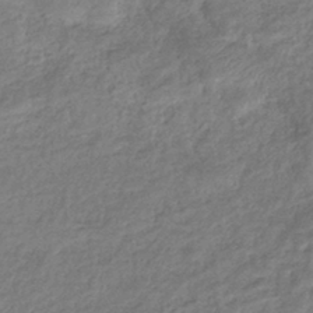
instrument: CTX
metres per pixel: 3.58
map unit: eHb
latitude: -37.5399
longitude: 80.5196
